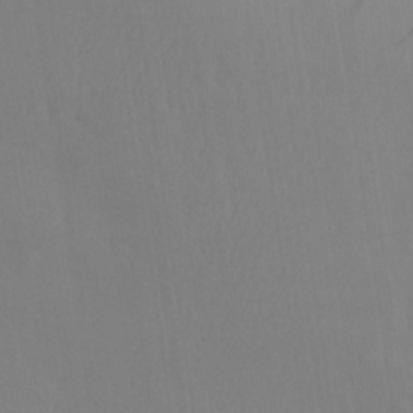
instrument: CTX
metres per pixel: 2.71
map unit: Aa
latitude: 29.6883
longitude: -135.2348
